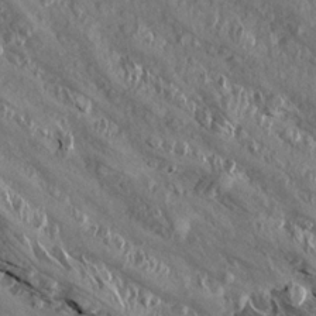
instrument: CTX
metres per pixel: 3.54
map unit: Aa
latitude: 13.8017
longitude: -141.9906
